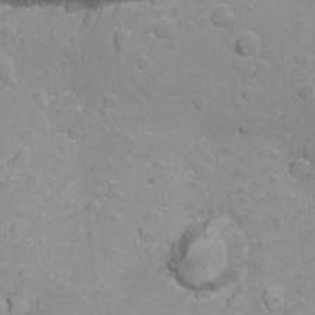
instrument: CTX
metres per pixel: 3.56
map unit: Nhu
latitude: -11.7289
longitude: -37.9717
